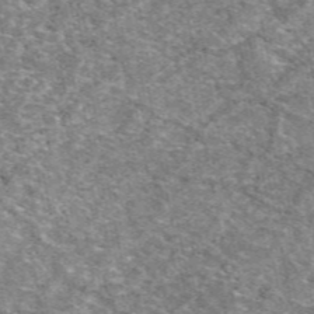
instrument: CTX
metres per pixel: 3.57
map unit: eAb
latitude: 48.7813
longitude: 114.5196
